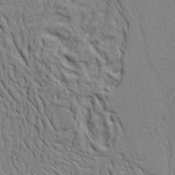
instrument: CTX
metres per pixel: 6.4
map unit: Ht
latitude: 8.1578
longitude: -76.2711
